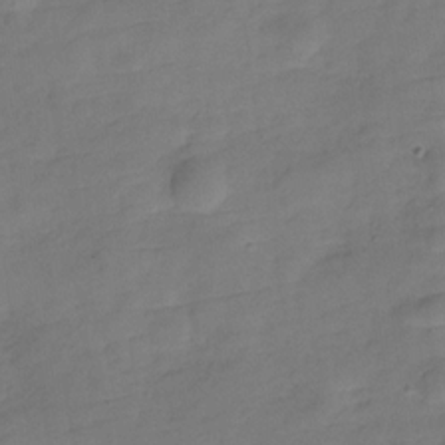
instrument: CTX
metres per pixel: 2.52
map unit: Hve
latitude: -29.7667
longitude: 92.9164
